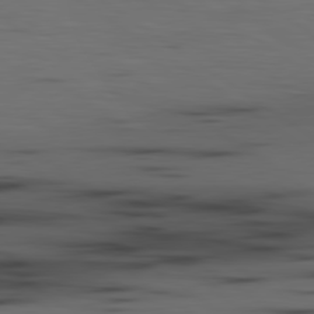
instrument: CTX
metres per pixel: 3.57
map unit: lApd
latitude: 79.8017
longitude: 161.7478
